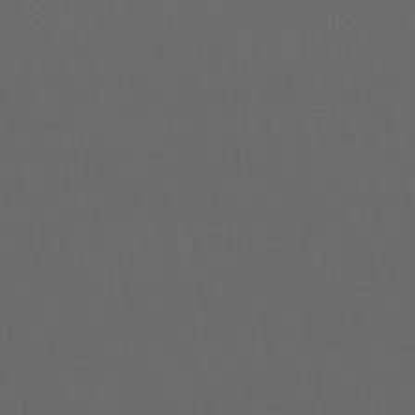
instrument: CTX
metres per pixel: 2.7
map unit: eHb
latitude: -50.8030
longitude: 70.6708
